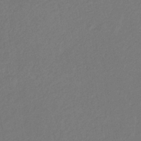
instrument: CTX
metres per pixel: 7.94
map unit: eHb
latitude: -30.6518
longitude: 67.8611
